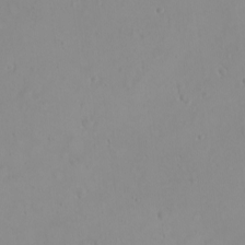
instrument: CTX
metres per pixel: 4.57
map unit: eHh
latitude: -9.8800
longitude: -68.2711
